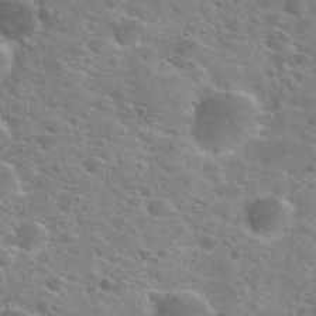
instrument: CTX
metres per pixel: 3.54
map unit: Nhu
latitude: 28.4412
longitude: -48.3656
